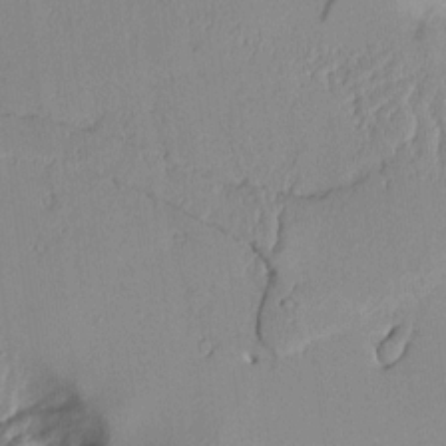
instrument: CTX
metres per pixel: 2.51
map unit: Aa
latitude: 11.1781
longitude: -126.8947
